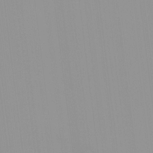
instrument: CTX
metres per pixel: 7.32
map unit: HNhu
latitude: -0.5007
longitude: -5.8205
